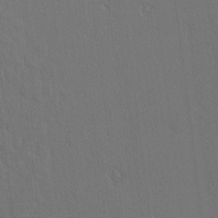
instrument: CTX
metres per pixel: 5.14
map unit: lAvf
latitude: 8.1200
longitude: 168.4251
